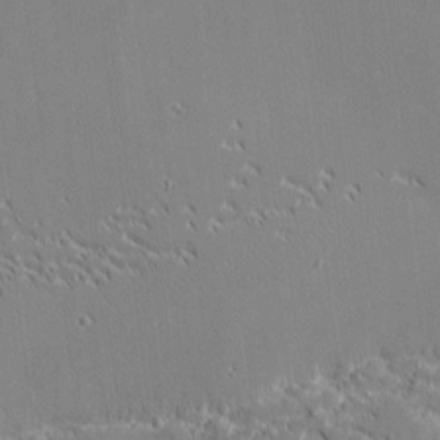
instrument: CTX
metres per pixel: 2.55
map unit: eHh
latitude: -1.8801
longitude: -82.5545
